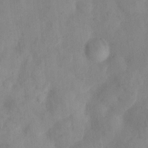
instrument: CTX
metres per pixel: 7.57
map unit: Hto
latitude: 7.4237
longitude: -60.0633
